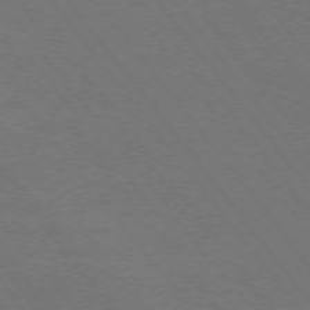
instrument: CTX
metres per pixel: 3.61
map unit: Ap
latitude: -75.7478
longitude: -75.0836
